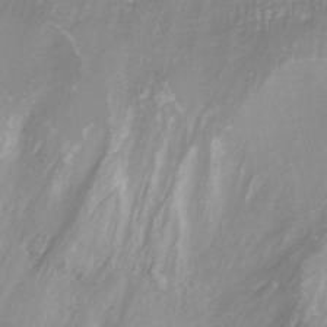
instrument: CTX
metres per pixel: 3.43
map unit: HNhu
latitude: -43.9745
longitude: 102.8408
